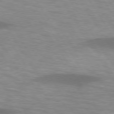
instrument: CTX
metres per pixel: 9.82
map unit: lApd
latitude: 74.2523
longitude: -53.6316
